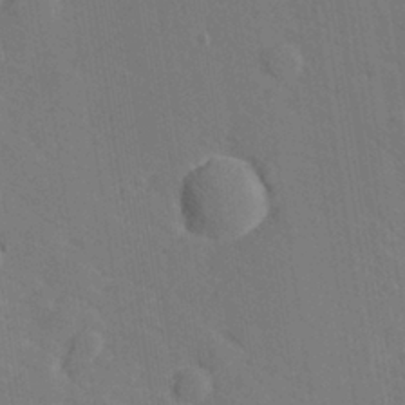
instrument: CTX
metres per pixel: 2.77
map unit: lHvf
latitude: 26.7057
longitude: 143.6721
